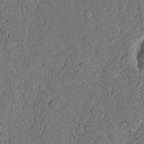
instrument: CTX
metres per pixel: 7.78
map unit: Nhu
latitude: 19.4426
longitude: -76.8569
